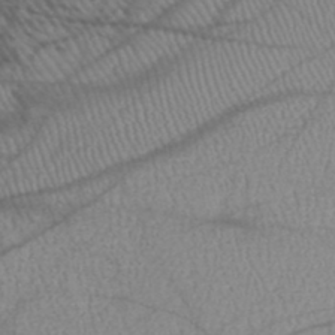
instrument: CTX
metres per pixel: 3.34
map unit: HNhu
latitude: -48.1984
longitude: 28.6330
